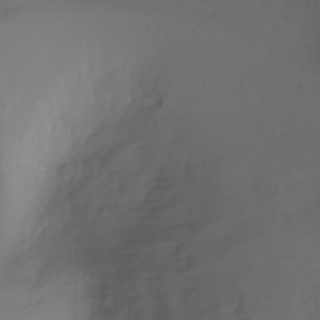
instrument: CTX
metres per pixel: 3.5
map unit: Nhu
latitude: -5.5777
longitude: -79.9717
